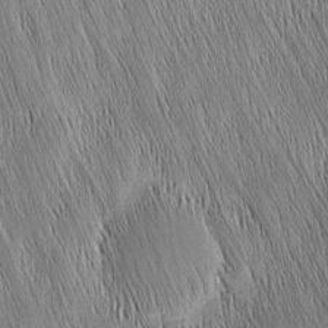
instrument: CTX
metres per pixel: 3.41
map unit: Nhu
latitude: -4.2928
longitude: -151.7638
